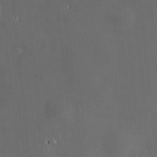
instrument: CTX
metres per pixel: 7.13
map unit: HNhu
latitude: 8.0633
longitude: 11.6344
